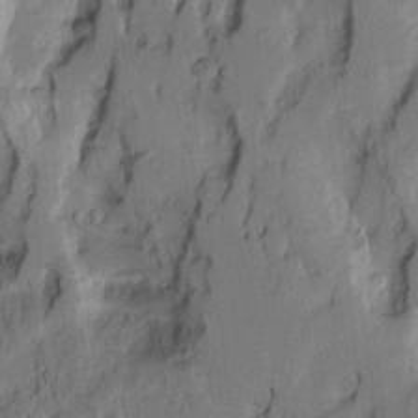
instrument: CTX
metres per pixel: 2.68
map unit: Aa
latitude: 8.7435
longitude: -127.1592
